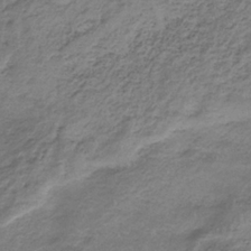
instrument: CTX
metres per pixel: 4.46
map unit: HNb
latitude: -32.3496
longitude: 62.8030
